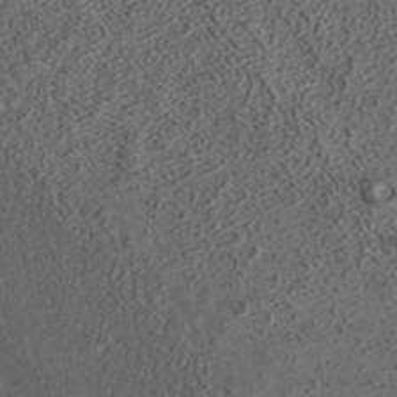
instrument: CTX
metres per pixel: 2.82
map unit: ANa
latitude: 37.1592
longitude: 18.2362
